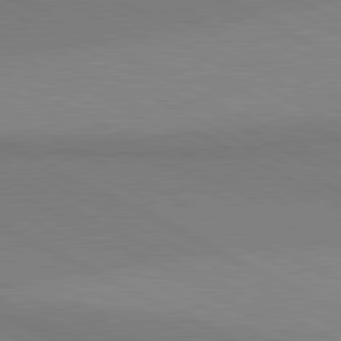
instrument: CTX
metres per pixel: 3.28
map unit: lApd
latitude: 80.9136
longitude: 149.5966
